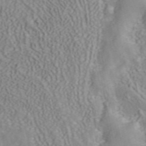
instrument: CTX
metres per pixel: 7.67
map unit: ANa
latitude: 41.0647
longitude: 34.4629
